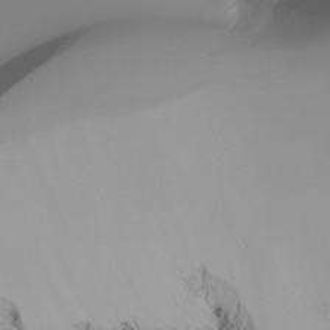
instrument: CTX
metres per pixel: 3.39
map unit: Ht
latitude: -16.9920
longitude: -46.8947
